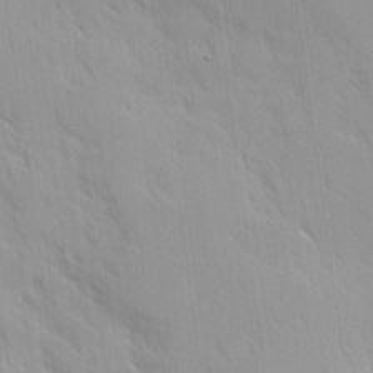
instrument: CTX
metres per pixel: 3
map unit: Ave
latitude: 9.5938
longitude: -103.4804
